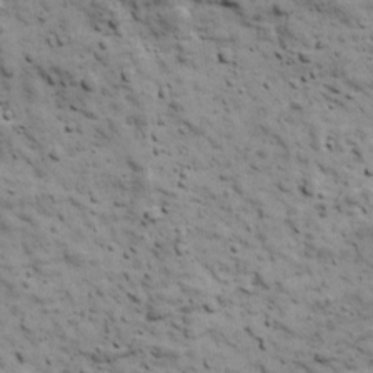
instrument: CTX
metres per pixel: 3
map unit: Ave
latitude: 17.3293
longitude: -134.1011
